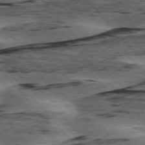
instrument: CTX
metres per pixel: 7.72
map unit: lApd
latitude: 75.9339
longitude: -77.5371
